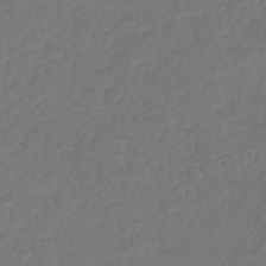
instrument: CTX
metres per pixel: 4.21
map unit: lHb
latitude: -43.0864
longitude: 60.7463
